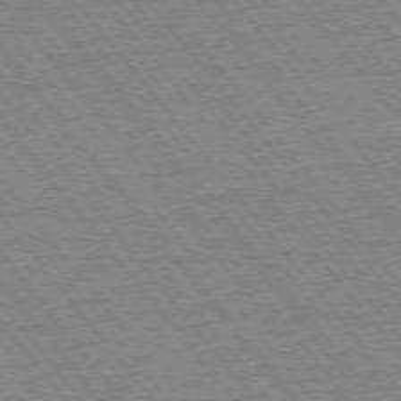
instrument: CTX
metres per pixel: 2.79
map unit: Ap
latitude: -75.5966
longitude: -87.2726
